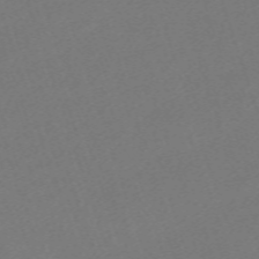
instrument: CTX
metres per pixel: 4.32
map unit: eHh
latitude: -63.8611
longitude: 50.5196
